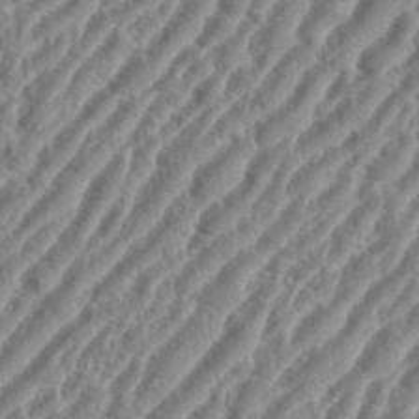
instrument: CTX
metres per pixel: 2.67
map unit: eHh
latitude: 36.1767
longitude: -134.9136
